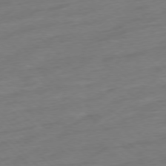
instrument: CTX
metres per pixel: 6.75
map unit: Ap
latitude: -77.6155
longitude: -98.3845
